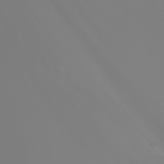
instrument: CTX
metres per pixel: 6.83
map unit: Nhu
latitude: -7.3131
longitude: -84.3089
